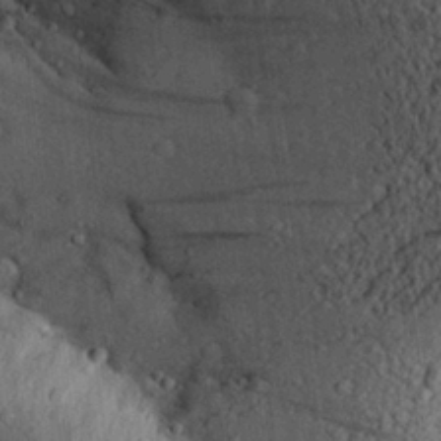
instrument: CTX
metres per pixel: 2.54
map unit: Aa
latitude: 27.3671
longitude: -134.8191
